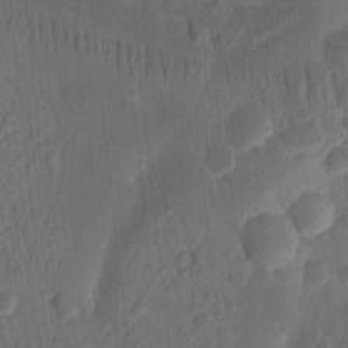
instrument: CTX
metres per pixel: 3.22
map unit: Ht
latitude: 11.3860
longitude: -75.3293
